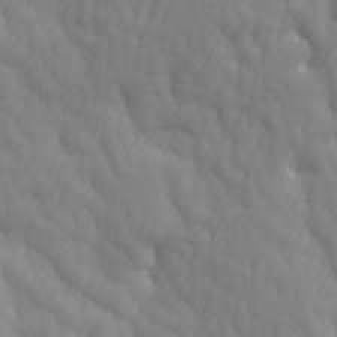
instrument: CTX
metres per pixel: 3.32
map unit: Ave
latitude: 13.3671
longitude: -105.4616
